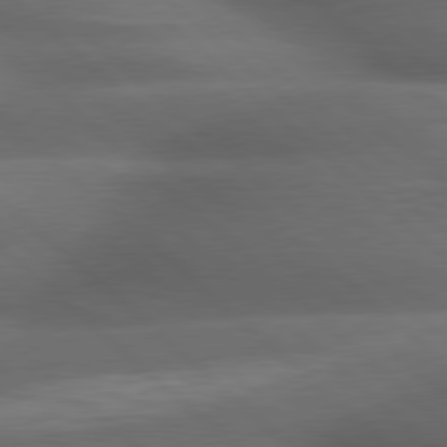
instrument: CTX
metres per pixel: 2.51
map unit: lApd
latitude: 79.1970
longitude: -116.7813
